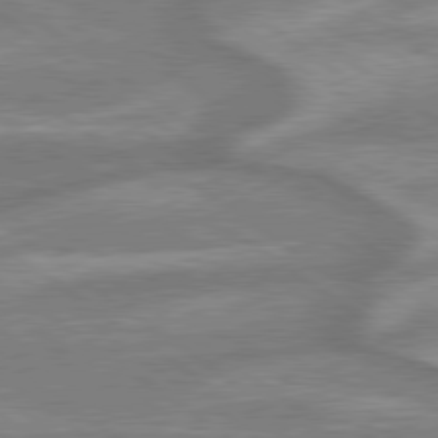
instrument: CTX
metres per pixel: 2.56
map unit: lApd
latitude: 79.3860
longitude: -171.1592
